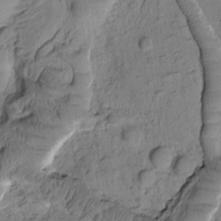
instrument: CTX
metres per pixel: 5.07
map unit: Htu
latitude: -1.9745
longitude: 172.1983
